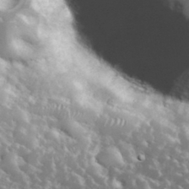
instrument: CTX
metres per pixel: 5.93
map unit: eHh
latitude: 34.7246
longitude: -61.4048
